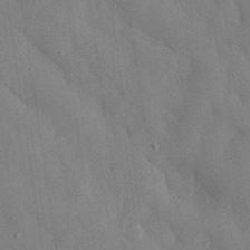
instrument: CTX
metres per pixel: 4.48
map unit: eHh
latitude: 30.1767
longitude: -76.3467
